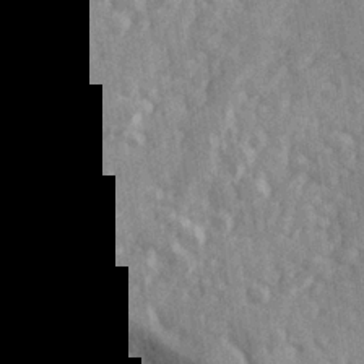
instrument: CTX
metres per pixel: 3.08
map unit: Hve
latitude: 26.0444
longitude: 147.4265
